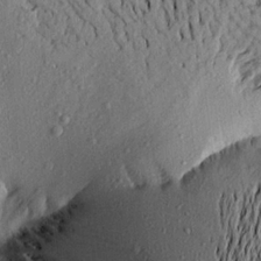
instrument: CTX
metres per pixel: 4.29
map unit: Aa
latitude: 20.3090
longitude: -148.7624
